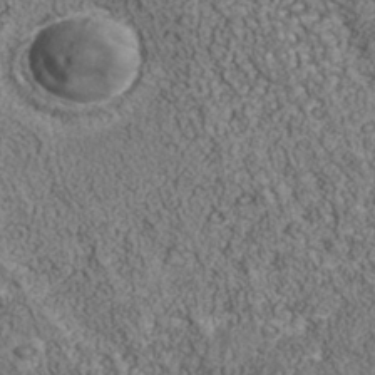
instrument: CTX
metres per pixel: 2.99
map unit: Nhu
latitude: -39.5399
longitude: -84.1389
